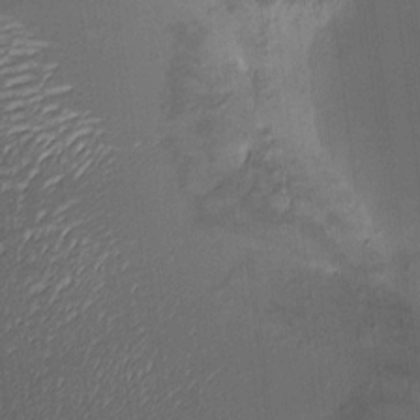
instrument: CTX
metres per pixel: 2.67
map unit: HNhu
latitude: 9.0081
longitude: 13.1809
